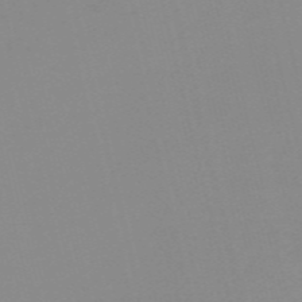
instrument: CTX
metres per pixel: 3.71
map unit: HNb
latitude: -56.1417
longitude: -42.7435
